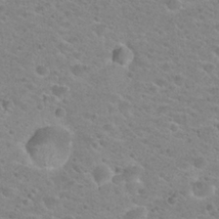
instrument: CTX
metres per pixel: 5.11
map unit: Hto
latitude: 24.1388
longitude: -49.8016
